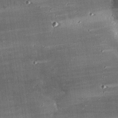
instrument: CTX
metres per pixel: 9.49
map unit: eHh
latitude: 23.4615
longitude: -89.6883
